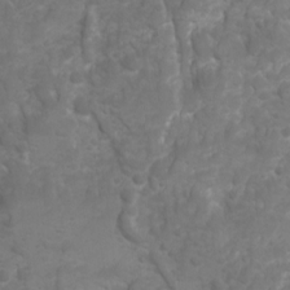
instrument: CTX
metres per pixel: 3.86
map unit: Ave
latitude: 16.6302
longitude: -132.5735
